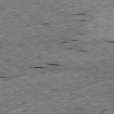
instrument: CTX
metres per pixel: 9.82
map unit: Ap
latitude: -79.3887
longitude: -87.5371
